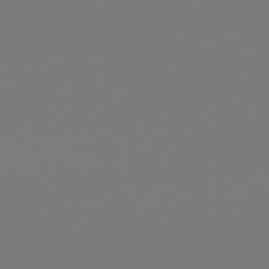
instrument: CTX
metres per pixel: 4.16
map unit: Hpe
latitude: 76.4979
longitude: -131.1404
